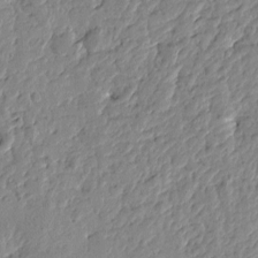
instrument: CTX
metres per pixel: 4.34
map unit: Htu
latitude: -1.1054
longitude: -178.2523
